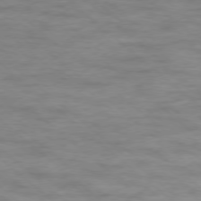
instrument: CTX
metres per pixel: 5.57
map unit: Ap
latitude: -78.0283
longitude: -93.3481
